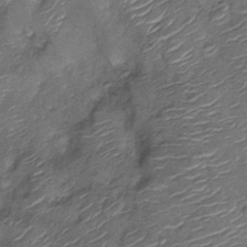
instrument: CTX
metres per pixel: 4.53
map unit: Nhu
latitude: -12.8408
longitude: -22.6679
